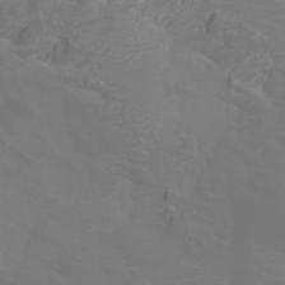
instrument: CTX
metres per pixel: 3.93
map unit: Htu
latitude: -5.9745
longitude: -72.5924
